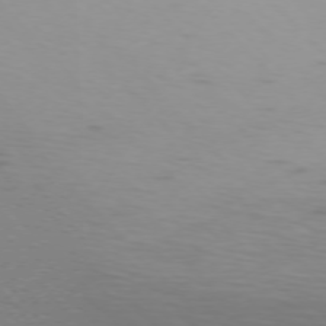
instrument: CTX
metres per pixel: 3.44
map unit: Ap
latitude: -75.5777
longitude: -68.8191
